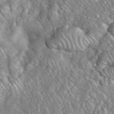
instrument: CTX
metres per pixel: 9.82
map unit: eHh
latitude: 39.0647
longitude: -58.9703
